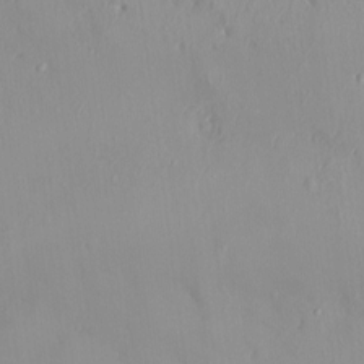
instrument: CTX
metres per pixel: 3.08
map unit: HNhu
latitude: 2.3845
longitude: 7.6533
